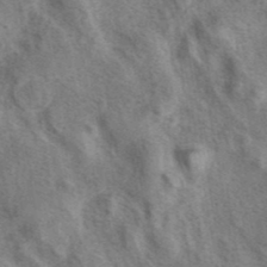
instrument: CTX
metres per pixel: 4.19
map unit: eAb
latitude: 40.8569
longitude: 107.4077
